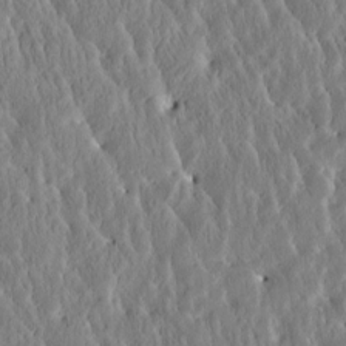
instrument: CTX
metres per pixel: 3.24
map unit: Htu
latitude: -3.8044
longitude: 174.4817
